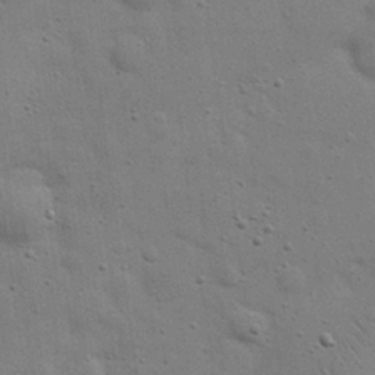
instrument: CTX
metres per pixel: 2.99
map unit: eHh
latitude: 24.5923
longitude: -69.3482
